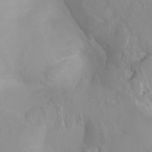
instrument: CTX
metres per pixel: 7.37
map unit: Ht
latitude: -0.4440
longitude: -18.4034
